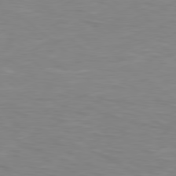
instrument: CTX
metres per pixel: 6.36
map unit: Hpe
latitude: 78.3656
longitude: -149.4615
